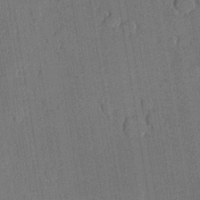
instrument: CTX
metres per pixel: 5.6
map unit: lHvf
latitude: 20.5735
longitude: 145.0487
